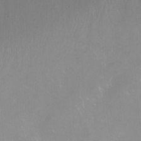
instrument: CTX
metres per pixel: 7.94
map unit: Nhu
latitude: -6.6140
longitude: -48.0255
